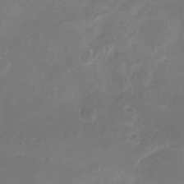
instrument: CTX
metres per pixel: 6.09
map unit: eHh
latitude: -5.5966
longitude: -77.8205
